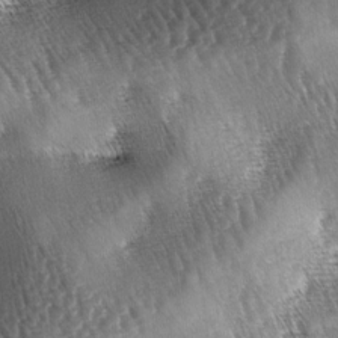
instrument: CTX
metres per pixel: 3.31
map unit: lAa
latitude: -4.9163
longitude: -127.9339
